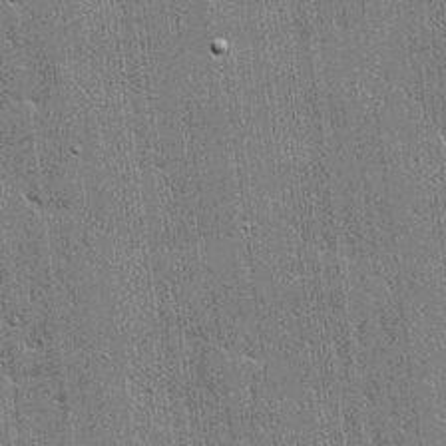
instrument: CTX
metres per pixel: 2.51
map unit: lHvf
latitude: 20.7435
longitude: 142.8030
